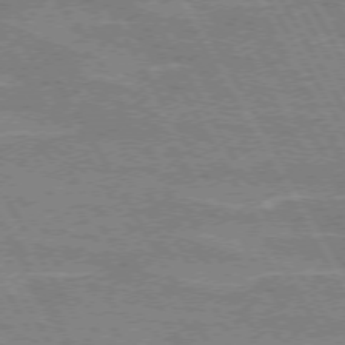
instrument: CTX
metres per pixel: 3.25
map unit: lApd
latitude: 72.6302
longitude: -55.3482
